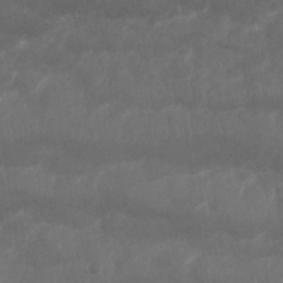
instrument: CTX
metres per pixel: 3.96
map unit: Nhu
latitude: 25.6504
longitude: -62.1767
